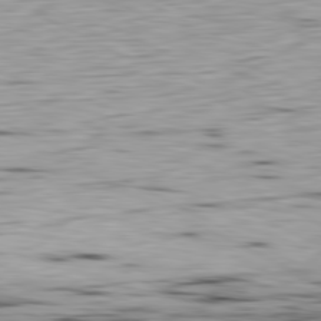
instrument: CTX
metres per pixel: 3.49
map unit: Ap
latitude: -81.1242
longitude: -70.6490
